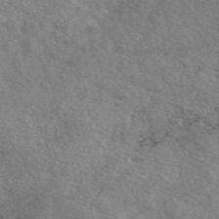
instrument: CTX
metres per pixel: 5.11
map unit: eAb
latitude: 50.3467
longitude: 117.7099
